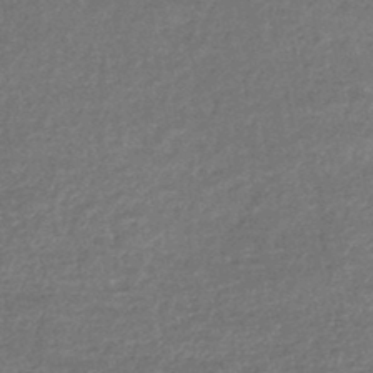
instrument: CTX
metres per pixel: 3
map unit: HNhu
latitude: -47.8422
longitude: 103.8989
